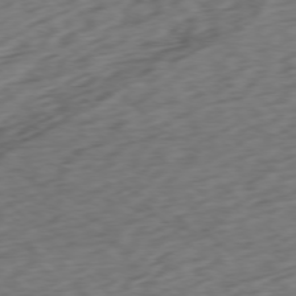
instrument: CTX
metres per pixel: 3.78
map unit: Ap
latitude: -77.3132
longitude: -79.6505
